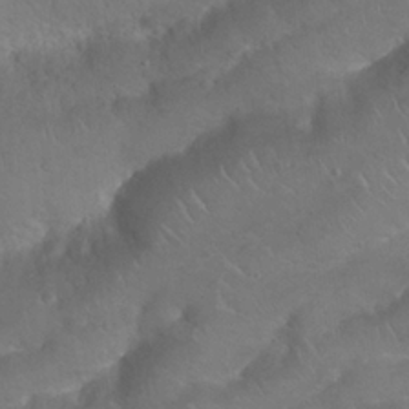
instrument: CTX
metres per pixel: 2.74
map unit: Nhu
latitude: 25.0080
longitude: -52.3467
